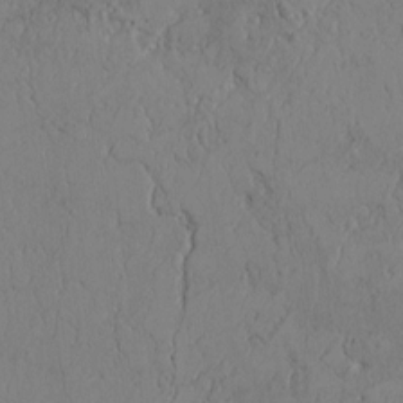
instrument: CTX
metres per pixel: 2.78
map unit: Htu
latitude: 2.7246
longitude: 148.3873
